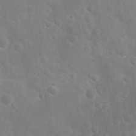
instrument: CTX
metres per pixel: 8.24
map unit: Nhu
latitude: 27.5938
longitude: -56.0633
